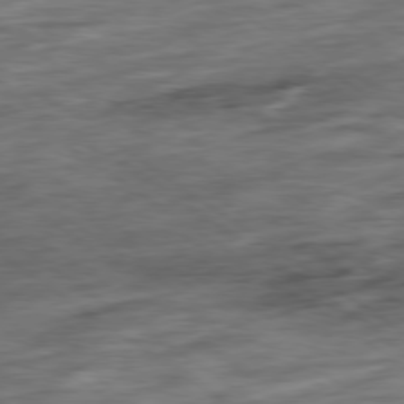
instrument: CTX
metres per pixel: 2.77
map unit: Ap
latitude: -79.4454
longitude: -49.0458
